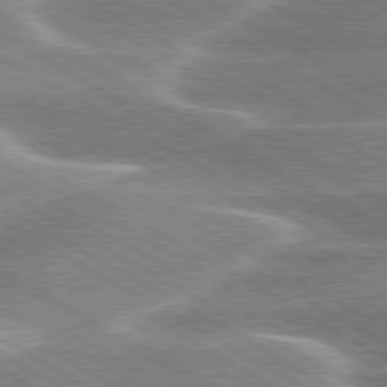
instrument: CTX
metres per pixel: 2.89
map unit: lApd
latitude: 80.1578
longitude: -120.8947
